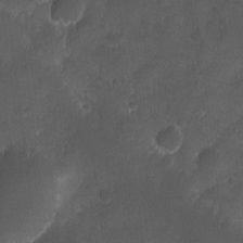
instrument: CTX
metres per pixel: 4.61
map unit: Ave
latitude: -10.8030
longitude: -121.5749
